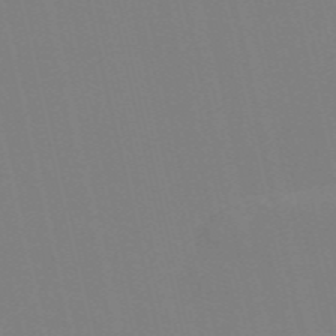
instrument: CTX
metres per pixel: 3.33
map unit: Nve
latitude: -58.0660
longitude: 60.8786
